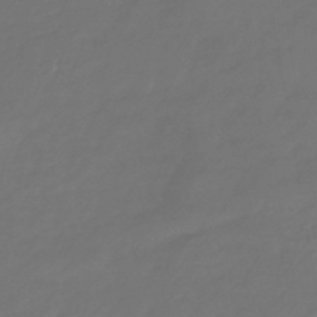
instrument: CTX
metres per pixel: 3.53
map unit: eHb
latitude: -43.6910
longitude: 86.8219
